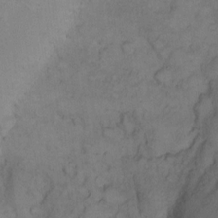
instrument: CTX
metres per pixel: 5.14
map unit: Hto
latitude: 9.5749
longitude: -58.9703
